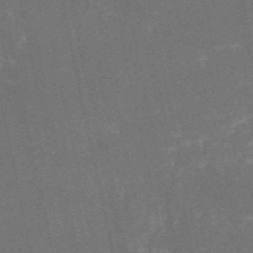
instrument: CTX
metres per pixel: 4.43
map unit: HNb
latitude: -52.3495
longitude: -38.9703
